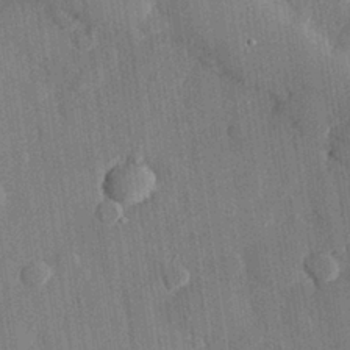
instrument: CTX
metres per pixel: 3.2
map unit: eHh
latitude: 28.7057
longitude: -80.3845
